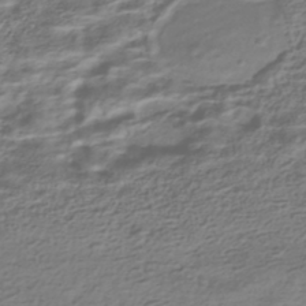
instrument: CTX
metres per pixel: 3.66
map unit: HNhu
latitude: -42.5384
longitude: 100.0661
